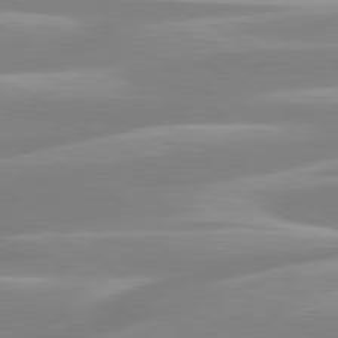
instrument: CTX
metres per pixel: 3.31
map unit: lApd
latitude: 80.3467
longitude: -129.1592
